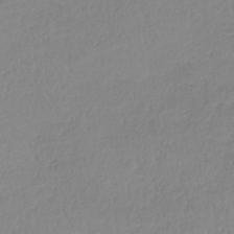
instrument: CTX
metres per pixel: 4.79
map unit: lHb
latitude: -41.5588
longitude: 71.4266
